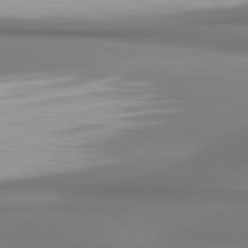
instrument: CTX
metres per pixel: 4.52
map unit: lApd
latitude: 80.6301
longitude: 178.2172
